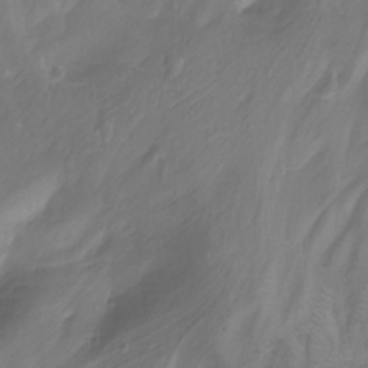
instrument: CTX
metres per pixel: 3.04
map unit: Nhu
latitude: -12.3684
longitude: -67.0269
